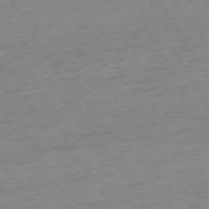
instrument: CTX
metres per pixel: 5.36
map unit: Ap
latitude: -73.3698
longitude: -68.7813
